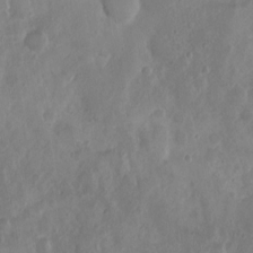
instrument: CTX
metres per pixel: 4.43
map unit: Nhu
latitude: 3.1592
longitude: -15.1970
